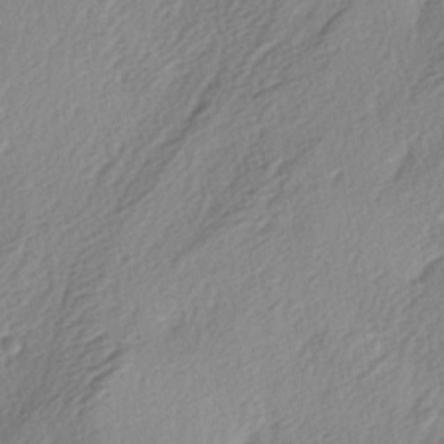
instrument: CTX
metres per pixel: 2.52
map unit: lAa
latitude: -3.8611
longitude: -123.8205
